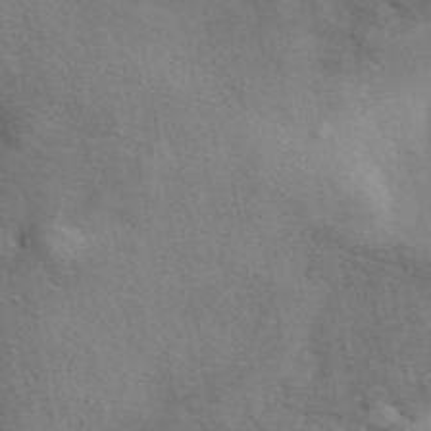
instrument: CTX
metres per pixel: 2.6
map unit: eAb
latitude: 41.5938
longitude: 103.5777
